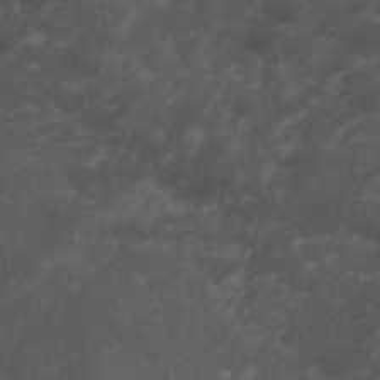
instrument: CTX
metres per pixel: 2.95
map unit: ANa
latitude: 41.5371
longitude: 26.9730
